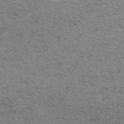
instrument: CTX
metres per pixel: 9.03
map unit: ANa
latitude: 44.1200
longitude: 21.2187
